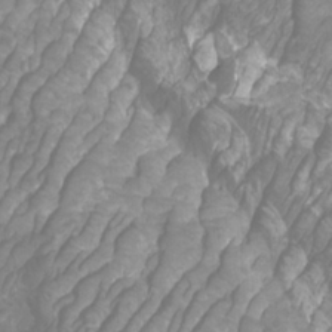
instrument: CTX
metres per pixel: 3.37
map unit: Htu
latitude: -10.1795
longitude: -74.4601
